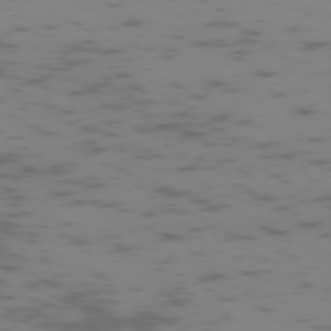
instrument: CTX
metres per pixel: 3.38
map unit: Hpe
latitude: -73.5588
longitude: 6.2172
